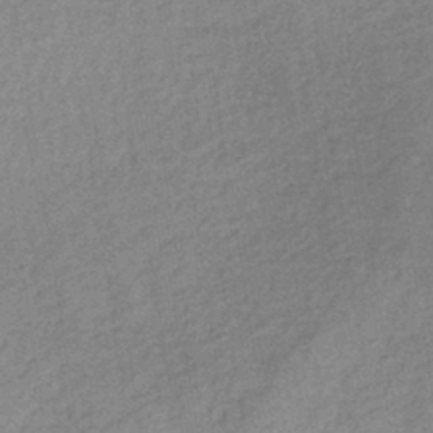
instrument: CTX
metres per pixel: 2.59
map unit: lHb
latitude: -35.4265
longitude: 68.8219
